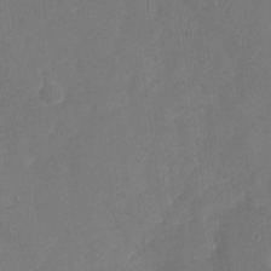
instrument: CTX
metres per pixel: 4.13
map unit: Nhu
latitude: -28.3117
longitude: -65.8016
